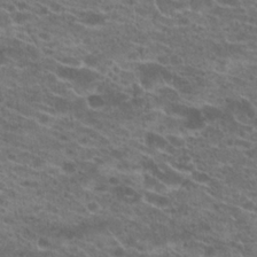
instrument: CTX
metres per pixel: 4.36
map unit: Hto
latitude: 22.4223
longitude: -39.8772
